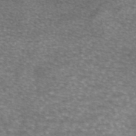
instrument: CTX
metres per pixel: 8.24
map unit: eAb
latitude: 45.7072
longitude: 103.1620
